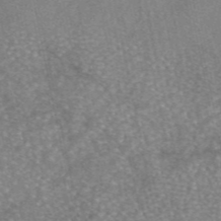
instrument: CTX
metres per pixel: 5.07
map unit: eAb
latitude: 46.1767
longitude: 105.1242
